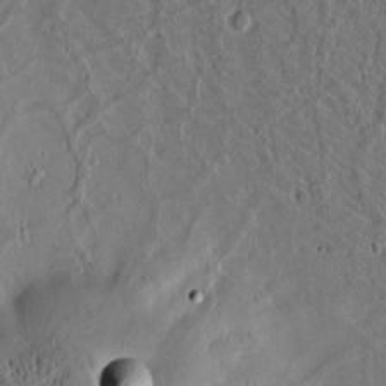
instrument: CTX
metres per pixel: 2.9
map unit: Htu
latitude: -2.5573
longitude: 167.3321
